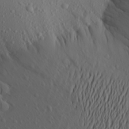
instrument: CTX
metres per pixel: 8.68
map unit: Aa
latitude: 21.5182
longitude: -145.6694
